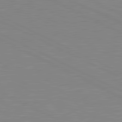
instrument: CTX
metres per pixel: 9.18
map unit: lApd
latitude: 81.1214
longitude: -172.3278
